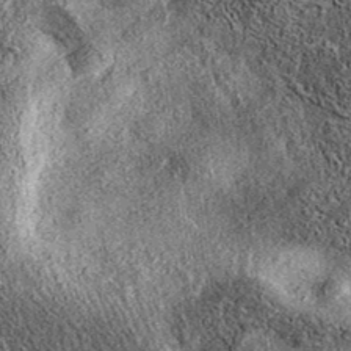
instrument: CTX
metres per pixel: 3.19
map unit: eAb
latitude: 37.0836
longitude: 108.8975
